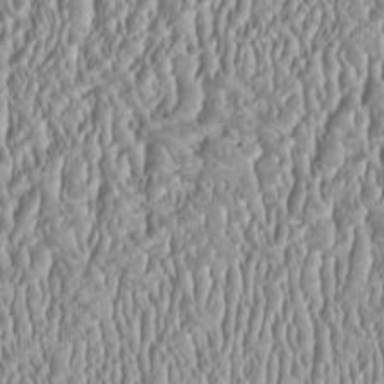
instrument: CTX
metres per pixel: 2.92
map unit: HNhu
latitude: -0.7275
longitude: 1.0487
